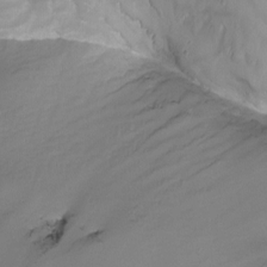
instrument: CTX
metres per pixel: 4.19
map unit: Nhu
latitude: -14.5952
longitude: -54.6679
